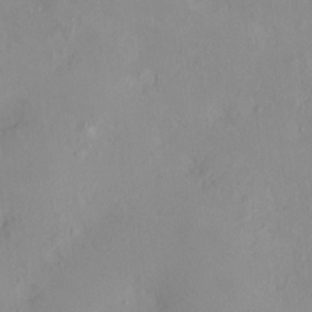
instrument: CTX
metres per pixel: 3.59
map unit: HNhu
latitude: 7.8394
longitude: 10.6519
